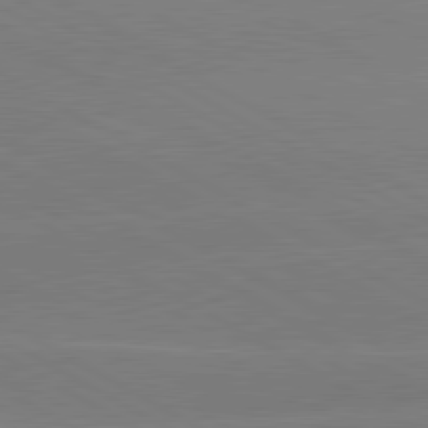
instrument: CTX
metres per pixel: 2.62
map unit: lApd
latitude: 80.8002
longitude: -152.6869
